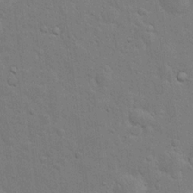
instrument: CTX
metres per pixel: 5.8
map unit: eHh
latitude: 19.9717
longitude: -62.4223
